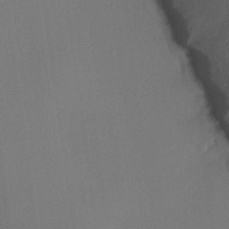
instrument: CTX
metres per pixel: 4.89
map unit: lHvf
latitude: 22.7813
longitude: 140.8786
